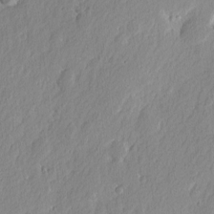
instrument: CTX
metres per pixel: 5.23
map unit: eHh
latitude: 2.7057
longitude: -77.6882
